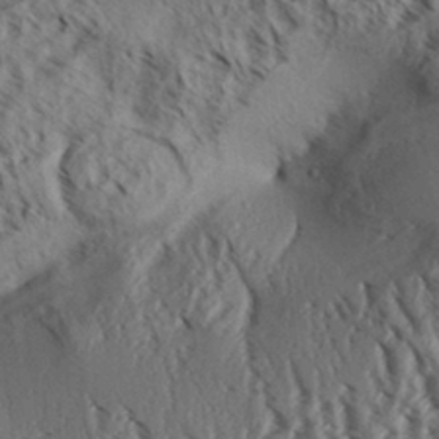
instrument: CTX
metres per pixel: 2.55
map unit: Aa
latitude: 31.5371
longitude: -137.6883
